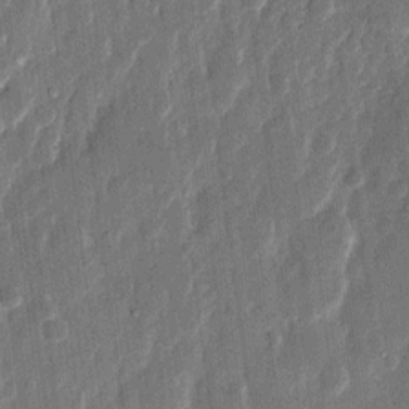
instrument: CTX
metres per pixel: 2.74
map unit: eHh
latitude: 11.7828
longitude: -70.5546
